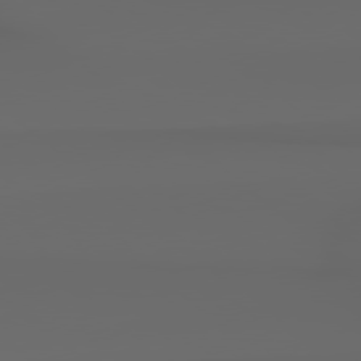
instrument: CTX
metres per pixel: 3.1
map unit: Hpe
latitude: 78.6491
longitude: -135.7449
